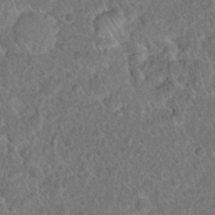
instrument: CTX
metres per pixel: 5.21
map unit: Hto
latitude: 17.2726
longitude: -40.8946
